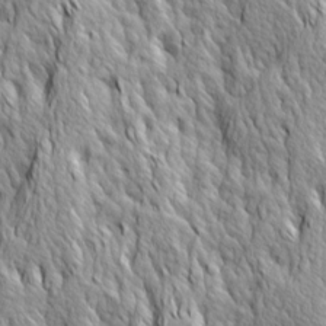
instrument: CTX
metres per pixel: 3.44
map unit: Ave
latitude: 14.3657
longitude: -133.6127
